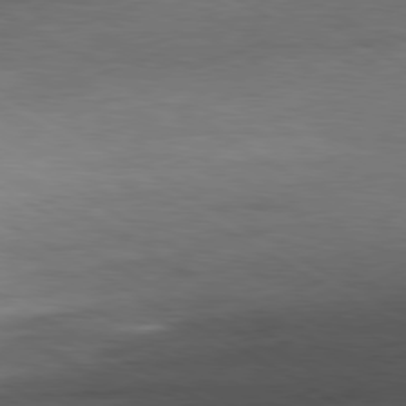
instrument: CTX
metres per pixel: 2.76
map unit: Ap
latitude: -81.3132
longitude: -79.9717
